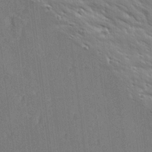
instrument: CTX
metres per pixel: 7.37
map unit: Ave
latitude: 19.2159
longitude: -137.1781
